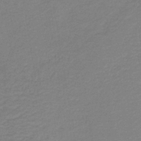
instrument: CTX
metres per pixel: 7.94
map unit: HNb
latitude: -41.1053
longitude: 50.9164
